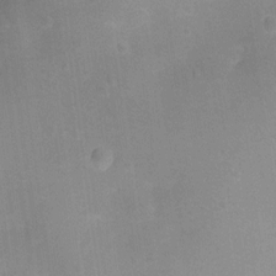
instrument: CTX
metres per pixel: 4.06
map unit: Ht
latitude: 2.3656
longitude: -29.2537
